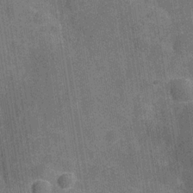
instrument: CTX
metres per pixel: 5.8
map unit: Hve
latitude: -29.4643
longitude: 92.5385
